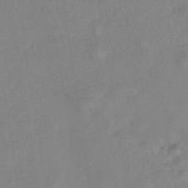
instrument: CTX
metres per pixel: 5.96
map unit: eHh
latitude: -41.5966
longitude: 119.1053
